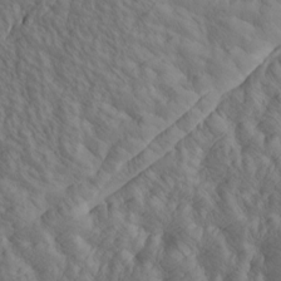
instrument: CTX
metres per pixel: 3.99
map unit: Htu
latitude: -5.1242
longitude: -176.7624
